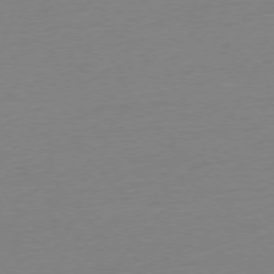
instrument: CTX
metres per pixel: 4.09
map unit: Ap
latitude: -76.2739
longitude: -93.5371
